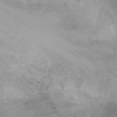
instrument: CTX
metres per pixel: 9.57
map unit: Ht
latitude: 0.0255
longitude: -32.4790
